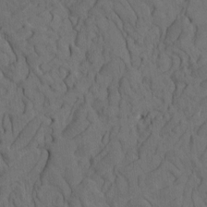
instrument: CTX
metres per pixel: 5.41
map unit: eHh
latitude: -1.5211
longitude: 17.4644
